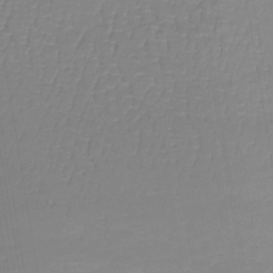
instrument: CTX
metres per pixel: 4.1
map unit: lHb
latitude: -41.2187
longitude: 66.0850
